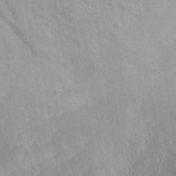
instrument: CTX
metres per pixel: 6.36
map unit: Aa
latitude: 28.3845
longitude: -146.0822
